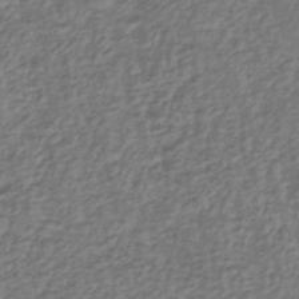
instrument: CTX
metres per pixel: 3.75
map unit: lHb
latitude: -36.7841
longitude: 68.3495
